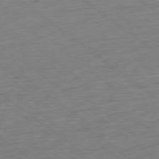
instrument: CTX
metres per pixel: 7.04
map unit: Ap
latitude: -78.0850
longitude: -82.7057
